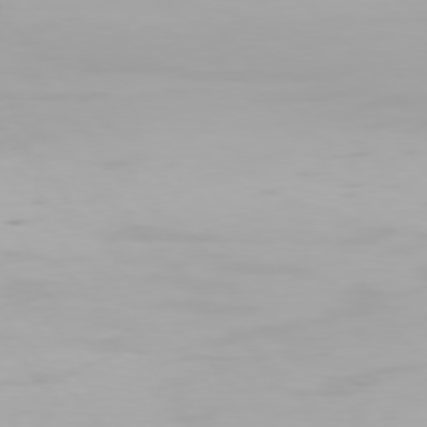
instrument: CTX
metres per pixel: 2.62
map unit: Hpe
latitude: 76.4790
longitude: -135.0836
